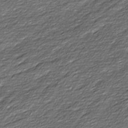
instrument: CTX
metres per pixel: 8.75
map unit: Ave
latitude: 16.4223
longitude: -136.4790
